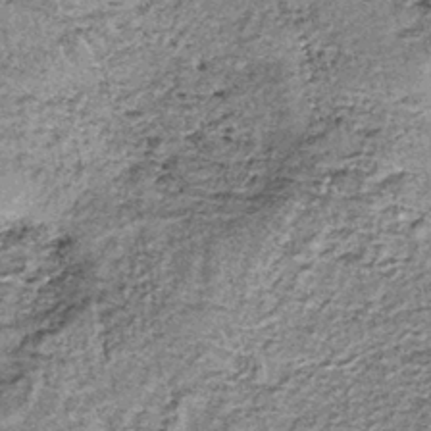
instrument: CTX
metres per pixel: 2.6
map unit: lHb
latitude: -39.0108
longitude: 65.1054
